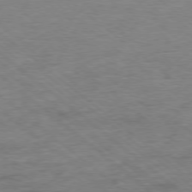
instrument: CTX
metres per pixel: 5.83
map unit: Ap
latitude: -77.8044
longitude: -83.3481
